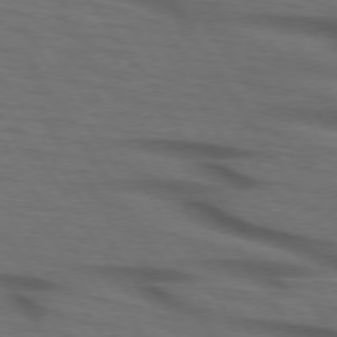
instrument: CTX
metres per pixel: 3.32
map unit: lApd
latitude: 73.7828
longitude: -74.1956
